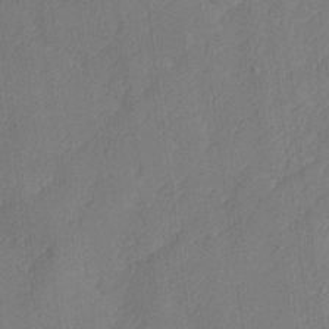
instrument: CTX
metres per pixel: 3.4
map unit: lHvf
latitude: 24.8757
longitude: 141.8989
